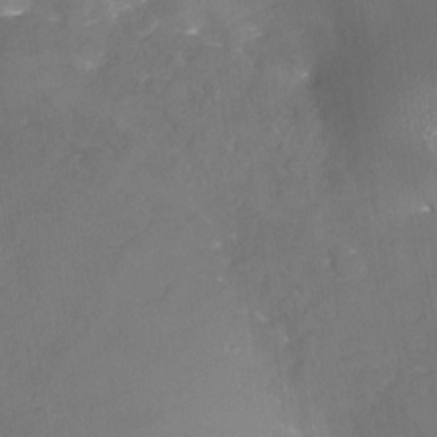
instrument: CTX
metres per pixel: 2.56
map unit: Nhu
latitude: -25.6155
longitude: -57.2159
